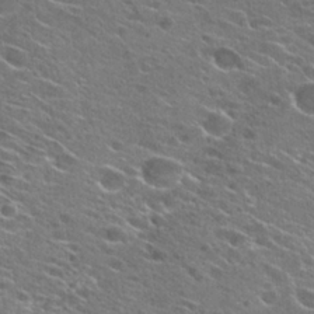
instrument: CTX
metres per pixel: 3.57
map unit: Hto
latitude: 26.1200
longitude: -44.5546
